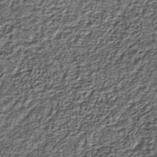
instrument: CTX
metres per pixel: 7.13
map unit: lHb
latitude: -39.8044
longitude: 64.1606
